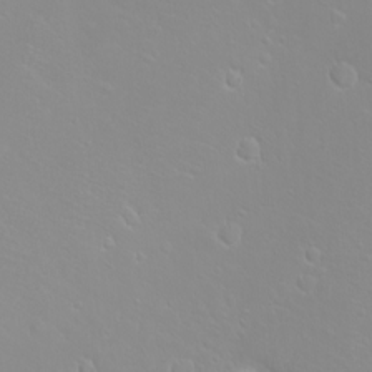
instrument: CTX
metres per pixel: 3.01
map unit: eHh
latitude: -8.7085
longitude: -69.9717
